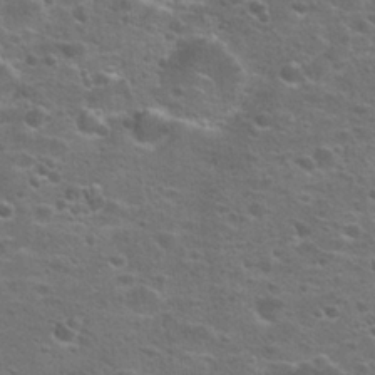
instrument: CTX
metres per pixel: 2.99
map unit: Hto
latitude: 23.7072
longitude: -46.9325
